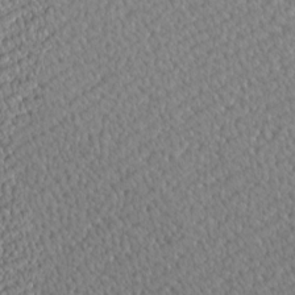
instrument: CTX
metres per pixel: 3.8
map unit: Nve
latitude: -9.0108
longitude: 173.6155
